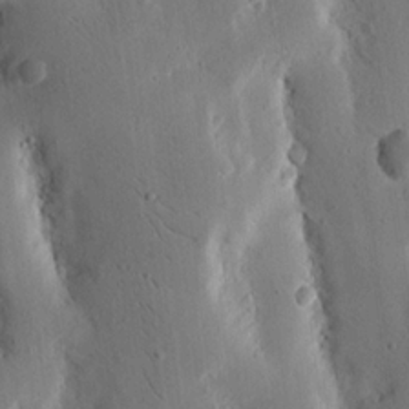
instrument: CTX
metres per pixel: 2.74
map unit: Nhu
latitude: 15.7261
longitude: -77.7638
